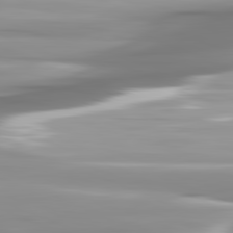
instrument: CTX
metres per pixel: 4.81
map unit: lApd
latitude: 82.0633
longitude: -142.6869
